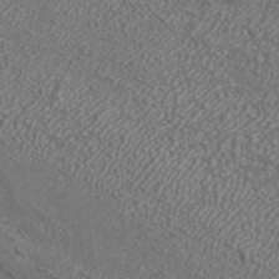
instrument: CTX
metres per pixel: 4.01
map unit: ANa
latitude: 43.1025
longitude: 35.3888
